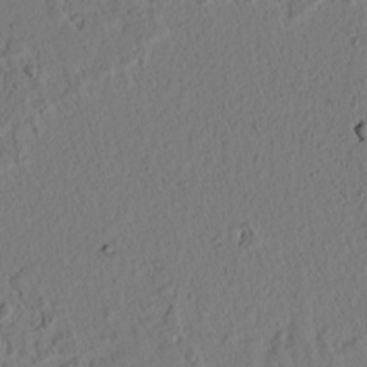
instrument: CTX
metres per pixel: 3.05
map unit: lAvf
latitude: 8.4034
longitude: 164.8030
